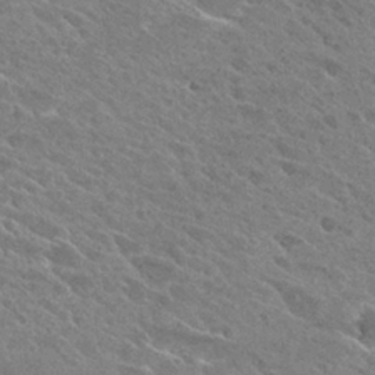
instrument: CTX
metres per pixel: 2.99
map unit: Hto
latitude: 26.6869
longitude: -41.0080
